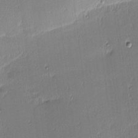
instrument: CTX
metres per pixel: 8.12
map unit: eHh
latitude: -3.4265
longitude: -83.0458
